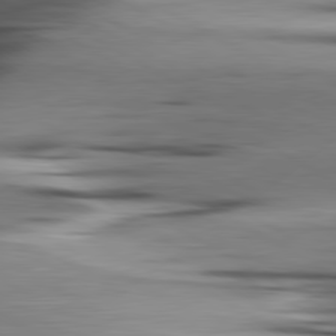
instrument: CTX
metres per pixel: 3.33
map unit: lApd
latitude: 80.6868
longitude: -122.0633
